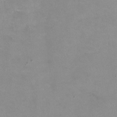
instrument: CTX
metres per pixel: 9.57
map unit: HNhu
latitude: -1.0865
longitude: -4.4790
